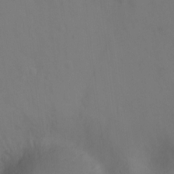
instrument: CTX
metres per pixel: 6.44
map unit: Hto
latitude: -0.4440
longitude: -33.8016
